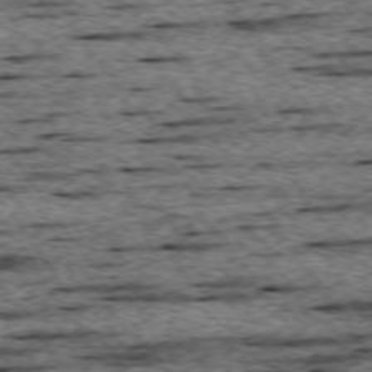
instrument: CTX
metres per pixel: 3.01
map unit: Ap
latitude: -74.6519
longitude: -88.2523
